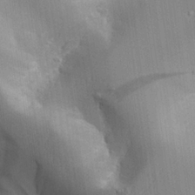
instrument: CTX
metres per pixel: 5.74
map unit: Aa
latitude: 25.3481
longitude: -127.8583
